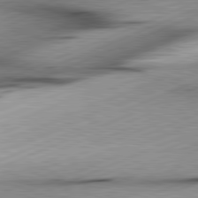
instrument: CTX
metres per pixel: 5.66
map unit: lApd
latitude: 81.6127
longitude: -165.9906
